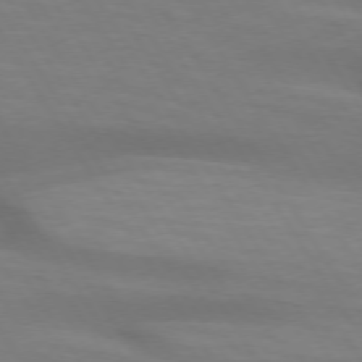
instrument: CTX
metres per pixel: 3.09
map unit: lApd
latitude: 73.6694
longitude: -53.5182
